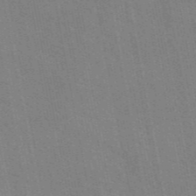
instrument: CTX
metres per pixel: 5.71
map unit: eAb
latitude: 45.4993
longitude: 122.0472
